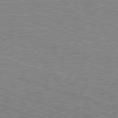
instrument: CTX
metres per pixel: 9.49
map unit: Hpe
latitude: -82.8030
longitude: 9.4076
